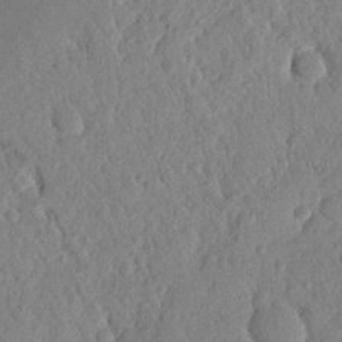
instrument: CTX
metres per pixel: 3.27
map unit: Nhu
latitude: 21.2537
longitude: -77.8961
